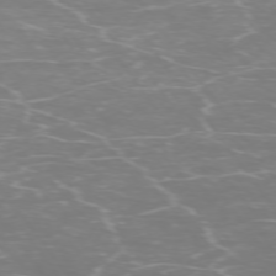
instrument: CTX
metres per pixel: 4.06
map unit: Ap
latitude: -74.5196
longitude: -76.1200
